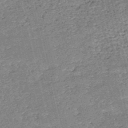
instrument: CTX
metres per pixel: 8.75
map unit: HNb
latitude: -52.9541
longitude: -40.2333
